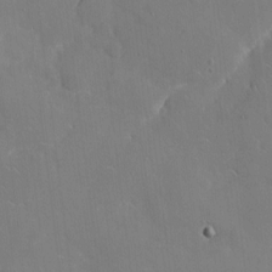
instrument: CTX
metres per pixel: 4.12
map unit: eHh
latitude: 4.7435
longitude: -68.0633
